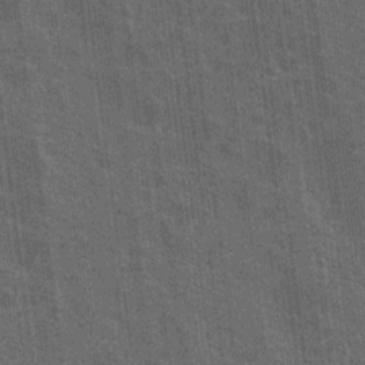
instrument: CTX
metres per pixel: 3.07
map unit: Nhu
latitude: 18.9136
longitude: -30.5168
